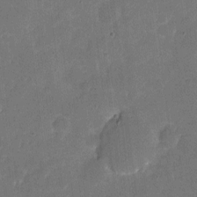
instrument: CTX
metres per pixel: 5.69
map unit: eHh
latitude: 5.0836
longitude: -66.5356
